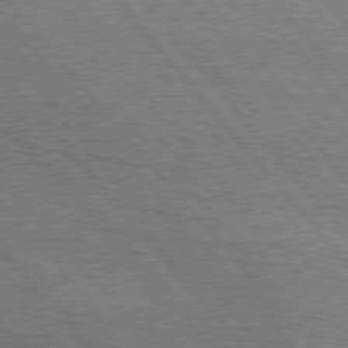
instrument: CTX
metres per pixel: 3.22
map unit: Hpe
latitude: 75.9150
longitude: -144.1389
